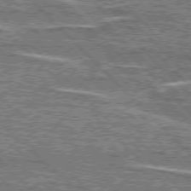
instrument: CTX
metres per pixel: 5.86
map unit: lApd
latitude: 76.4790
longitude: -82.1199
